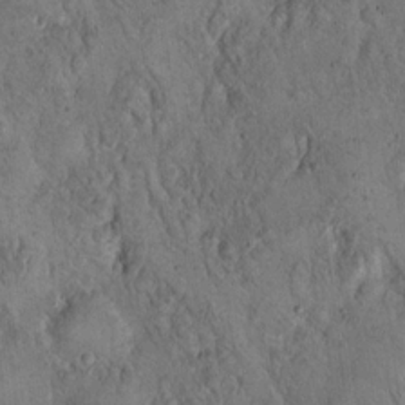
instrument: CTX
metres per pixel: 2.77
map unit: Hto
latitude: 15.9906
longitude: -59.5560
